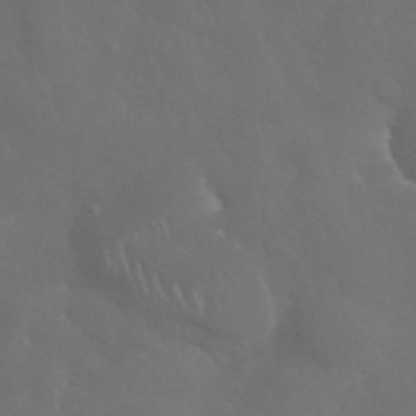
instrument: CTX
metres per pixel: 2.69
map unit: Nhu
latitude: 28.2144
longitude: -66.3278
